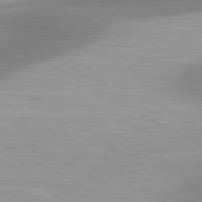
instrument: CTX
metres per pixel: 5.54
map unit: lApd
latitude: 80.7813
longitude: 174.6329
